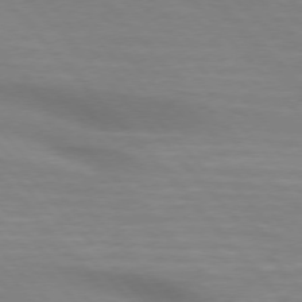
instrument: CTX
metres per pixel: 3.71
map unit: lApd
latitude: 75.2726
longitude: -60.8380
